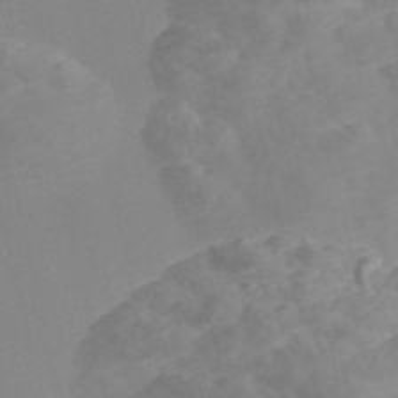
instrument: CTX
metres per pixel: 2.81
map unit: Nve
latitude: -56.5762
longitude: 51.9745
